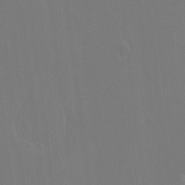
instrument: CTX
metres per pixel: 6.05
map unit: HNhu
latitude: 7.2159
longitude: 4.2172
